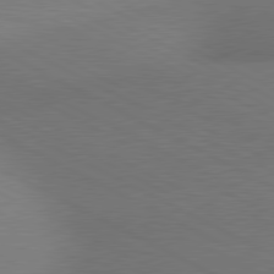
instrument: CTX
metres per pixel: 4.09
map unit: lApd
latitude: 80.5735
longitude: 128.6708
